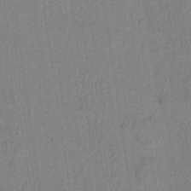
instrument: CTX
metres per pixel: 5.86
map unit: lAvf
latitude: 8.7813
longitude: 165.2754
